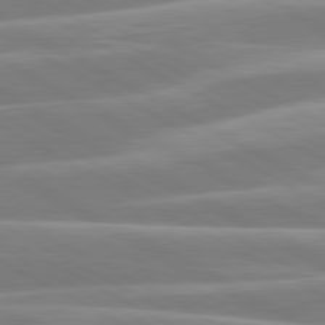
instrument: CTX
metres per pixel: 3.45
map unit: lApd
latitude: 80.4979
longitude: -134.3656
